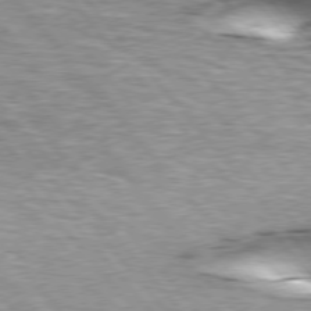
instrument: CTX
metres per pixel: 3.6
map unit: lApd
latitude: 76.2144
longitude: -60.6112
